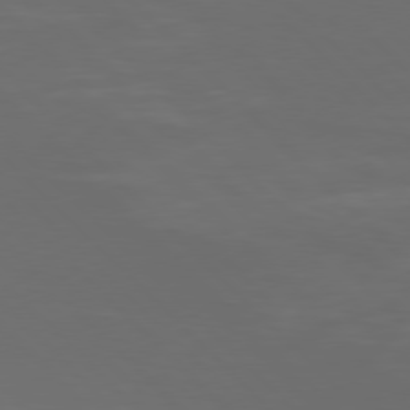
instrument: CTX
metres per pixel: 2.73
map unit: Hpe
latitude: 77.7071
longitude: -169.4993
